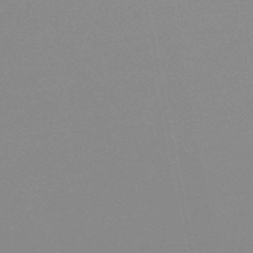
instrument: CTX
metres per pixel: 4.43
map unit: lHb
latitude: -48.0094
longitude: 64.8030
